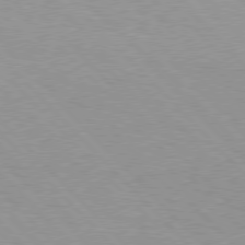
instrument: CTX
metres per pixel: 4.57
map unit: Hpe
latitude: 76.9136
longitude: -152.5357
